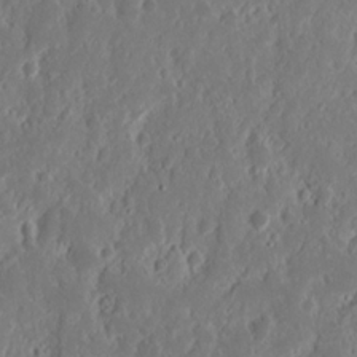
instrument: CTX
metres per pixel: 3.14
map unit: Nhu
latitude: 13.4993
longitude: -73.0837
